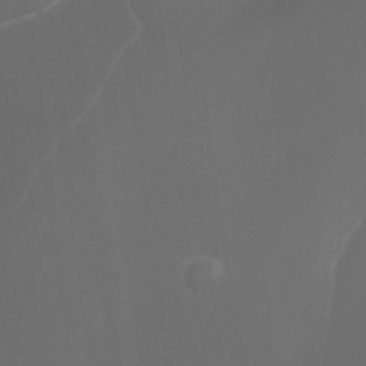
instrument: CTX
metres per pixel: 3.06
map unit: Htu
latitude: -6.5762
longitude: -67.6127
